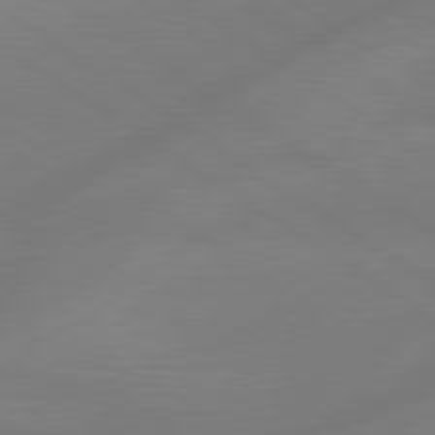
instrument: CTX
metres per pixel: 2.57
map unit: lApd
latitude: 79.4049
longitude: -150.0633
